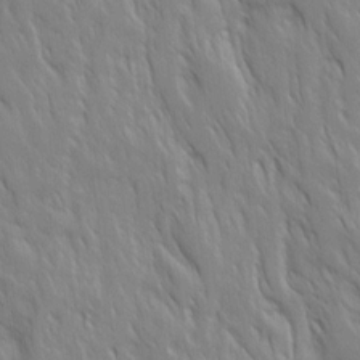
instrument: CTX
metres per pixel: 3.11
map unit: Ave
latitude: 15.3104
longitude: -133.1781
